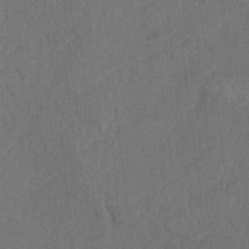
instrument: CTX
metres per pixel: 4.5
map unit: Ht
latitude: 5.2915
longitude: -29.8205
